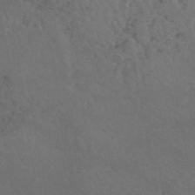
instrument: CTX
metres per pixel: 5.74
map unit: eAb
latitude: 46.3279
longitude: 116.8407
